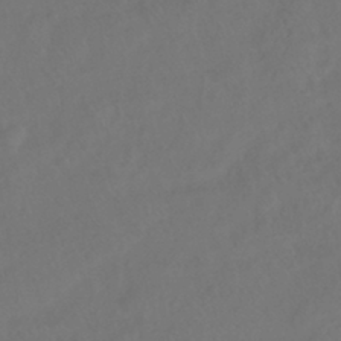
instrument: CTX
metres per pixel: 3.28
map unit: HNhu
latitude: -41.1998
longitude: 97.5966
